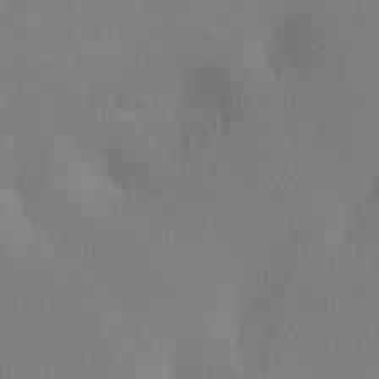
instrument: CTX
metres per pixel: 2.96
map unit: Nve
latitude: -8.0472
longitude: 174.0472
